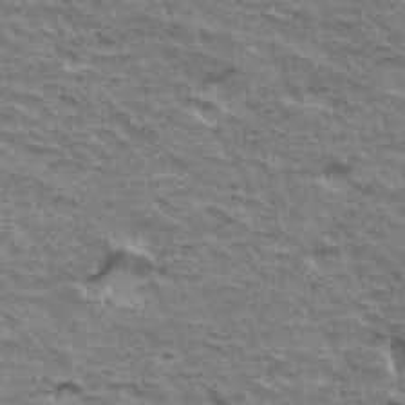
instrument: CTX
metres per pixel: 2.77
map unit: Hto
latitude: 34.7813
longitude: -45.4615
